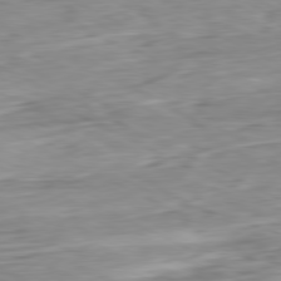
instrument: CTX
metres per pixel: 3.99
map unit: Ap
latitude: -80.8030
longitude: -69.6127
